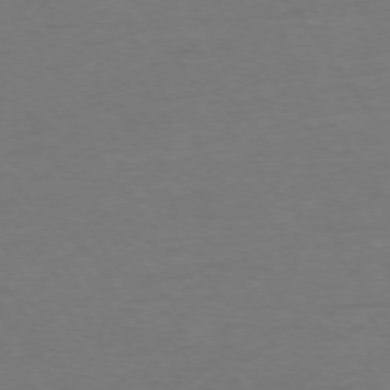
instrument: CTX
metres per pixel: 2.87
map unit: Ap
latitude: -75.0865
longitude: -90.0822
